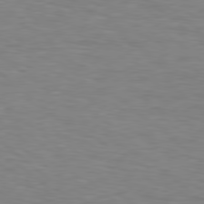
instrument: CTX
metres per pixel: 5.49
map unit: Hpe
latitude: 79.1403
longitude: -128.0255
